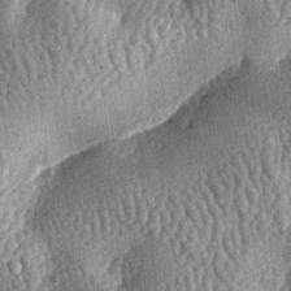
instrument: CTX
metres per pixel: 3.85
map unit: lAa
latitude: -6.4251
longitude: -127.7072
